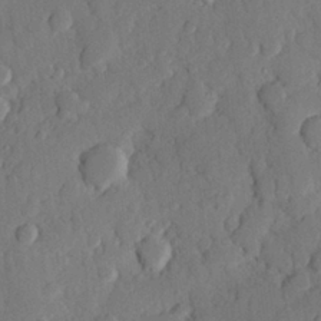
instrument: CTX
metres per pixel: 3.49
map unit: Hve
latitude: 25.7449
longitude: 150.7085
